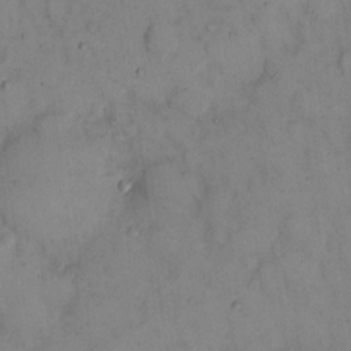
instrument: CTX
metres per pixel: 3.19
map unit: eHh
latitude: 14.0444
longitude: -62.1200
